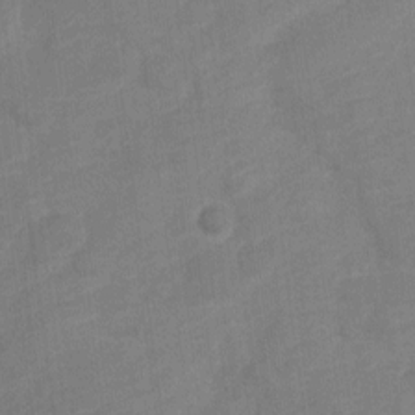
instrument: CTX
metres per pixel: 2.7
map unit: Nve
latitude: -18.2173
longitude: 108.1795
